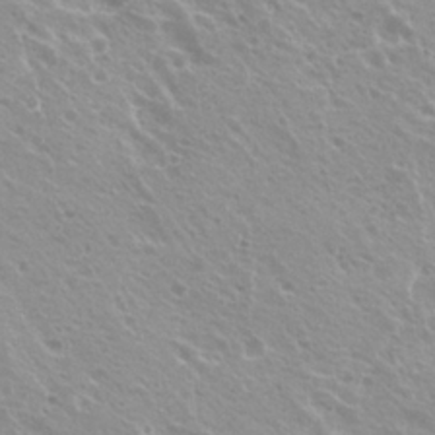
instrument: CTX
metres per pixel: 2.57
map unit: Hto
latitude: 20.5168
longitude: -33.7450
